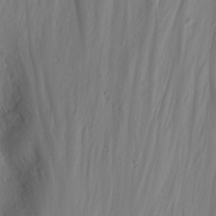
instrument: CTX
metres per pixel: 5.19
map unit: Nhu
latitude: -4.7841
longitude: -81.3671
